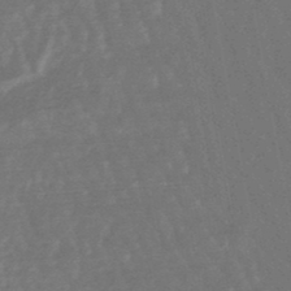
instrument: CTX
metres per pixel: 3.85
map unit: lHb
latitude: -47.6722
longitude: 80.0661
